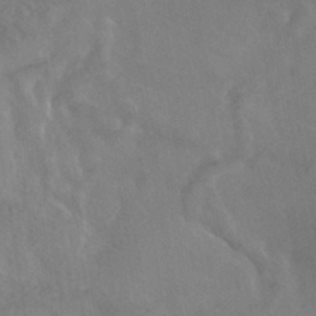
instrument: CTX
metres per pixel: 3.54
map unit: HNhu
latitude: -40.9542
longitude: 97.3321
